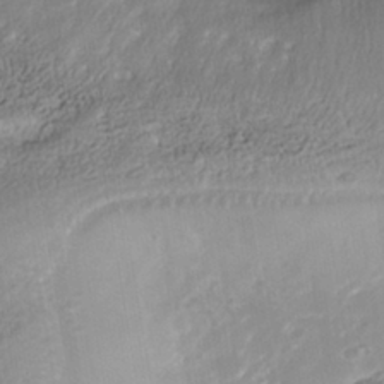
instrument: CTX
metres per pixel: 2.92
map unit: Nhe
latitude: -41.7477
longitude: -110.7435
